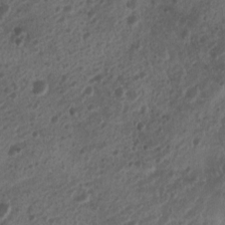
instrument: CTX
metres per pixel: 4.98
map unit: Nhu
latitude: 7.1592
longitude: -21.7072
